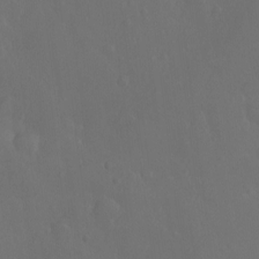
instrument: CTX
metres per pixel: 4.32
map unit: Ht
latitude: -4.8219
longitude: -18.6112
